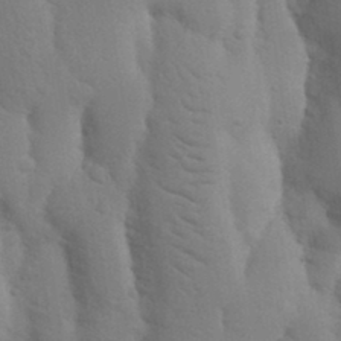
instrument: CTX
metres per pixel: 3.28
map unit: Nhu
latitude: 18.0255
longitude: -76.1577
